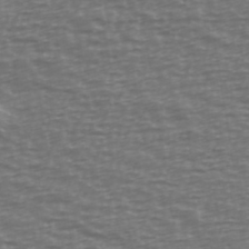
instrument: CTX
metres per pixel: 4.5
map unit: Ave
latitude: 38.9514
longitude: -113.7827
